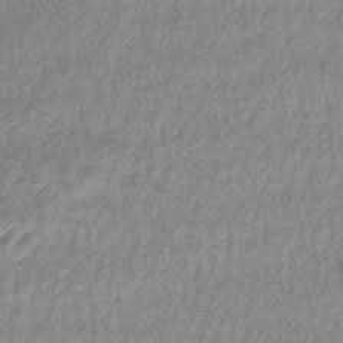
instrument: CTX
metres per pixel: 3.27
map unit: lHb
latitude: -44.0094
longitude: 69.5021
